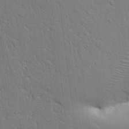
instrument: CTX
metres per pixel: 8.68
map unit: Aa
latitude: 21.4994
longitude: -124.7813
